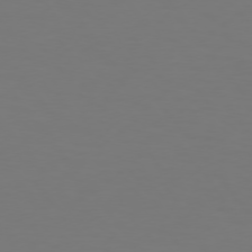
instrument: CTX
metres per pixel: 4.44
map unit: Hpe
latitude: 74.6679
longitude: -123.8961
